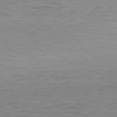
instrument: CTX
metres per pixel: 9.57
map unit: Hpe
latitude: -82.1984
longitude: 11.4643
